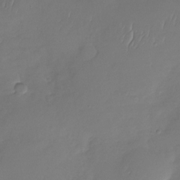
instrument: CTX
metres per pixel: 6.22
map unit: Nhu
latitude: -28.8408
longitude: -60.5545
